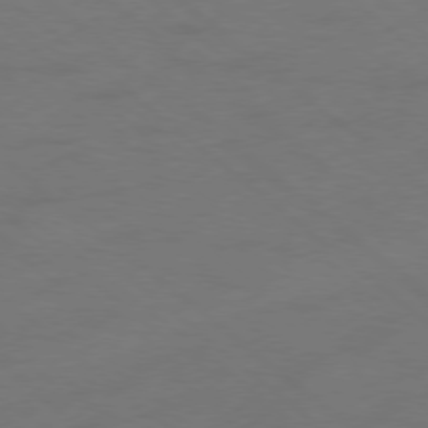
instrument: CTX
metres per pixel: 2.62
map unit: Ap
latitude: -78.7841
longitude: -67.9150
